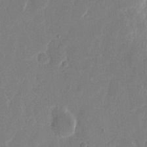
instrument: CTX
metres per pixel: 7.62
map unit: eHh
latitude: 10.1956
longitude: -68.0444
